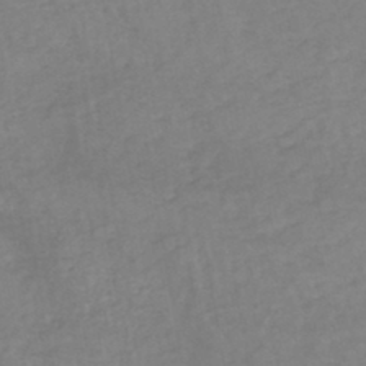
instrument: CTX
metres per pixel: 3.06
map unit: eHh
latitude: -45.1620
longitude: -29.8961
